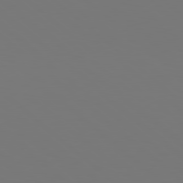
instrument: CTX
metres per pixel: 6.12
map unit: Hpe
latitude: 78.5168
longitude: -173.9906
